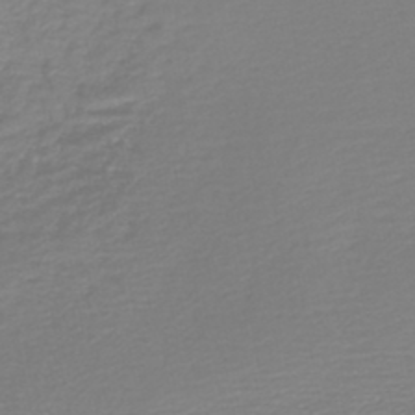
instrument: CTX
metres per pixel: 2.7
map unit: lHb
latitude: -45.1809
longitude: 62.4818
